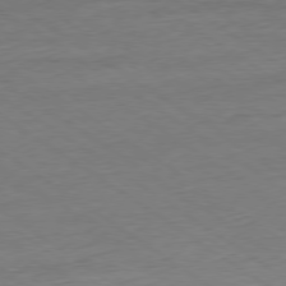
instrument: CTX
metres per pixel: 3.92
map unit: Hpe
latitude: -79.4265
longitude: 12.9920
